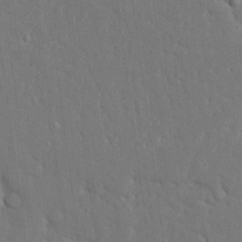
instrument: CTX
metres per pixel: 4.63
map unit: Ave
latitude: 17.4804
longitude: -141.1025
